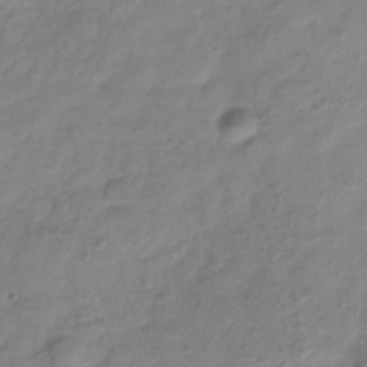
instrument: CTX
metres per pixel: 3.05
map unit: Hve
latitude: -33.2754
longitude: 90.3307
